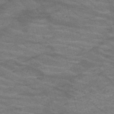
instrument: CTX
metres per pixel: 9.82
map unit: HNb
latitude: -52.9541
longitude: -43.6883
